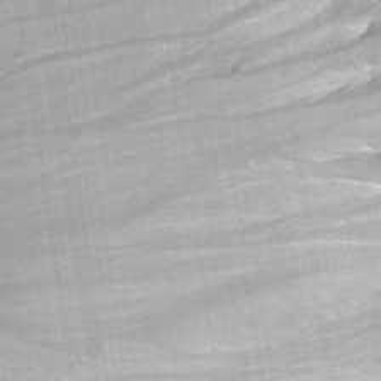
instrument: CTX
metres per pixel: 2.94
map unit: Hto
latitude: 35.9717
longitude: -46.3468
